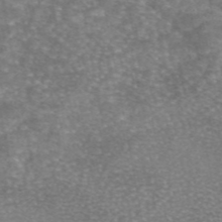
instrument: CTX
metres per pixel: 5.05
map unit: eAb
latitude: 46.1200
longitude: 104.4629
